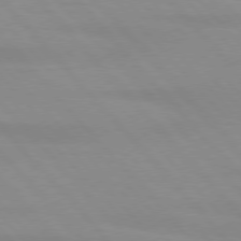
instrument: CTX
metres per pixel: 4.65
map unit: lApd
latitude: 76.4412
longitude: -84.4412
